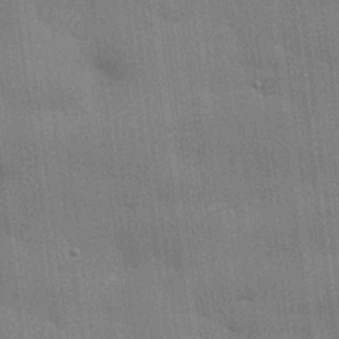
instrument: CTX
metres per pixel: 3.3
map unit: eHh
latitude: 29.5560
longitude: -82.7435
